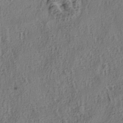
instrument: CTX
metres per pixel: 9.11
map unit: lAa
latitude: 4.8569
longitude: -113.3482
